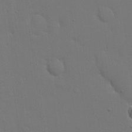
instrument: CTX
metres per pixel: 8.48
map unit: eHh
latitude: 18.8758
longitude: -66.8380
